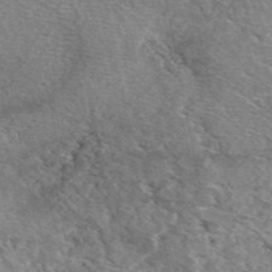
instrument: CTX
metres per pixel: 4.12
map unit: eAb
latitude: 48.8947
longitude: 113.9556
